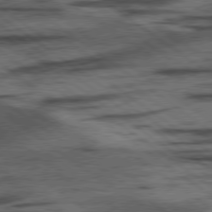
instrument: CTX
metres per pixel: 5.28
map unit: lApd
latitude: 78.2901
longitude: -53.3293
